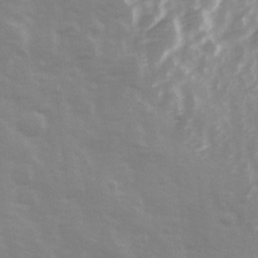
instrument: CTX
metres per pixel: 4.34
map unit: Ave
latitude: 13.5560
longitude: -103.5749
